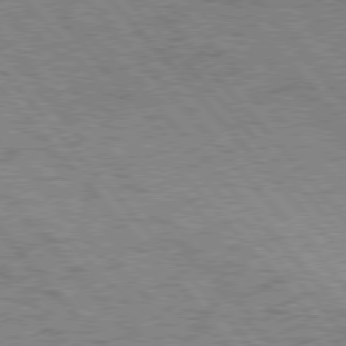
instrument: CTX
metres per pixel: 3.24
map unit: Hpe
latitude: 76.7246
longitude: -164.1011
